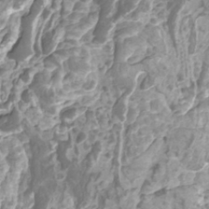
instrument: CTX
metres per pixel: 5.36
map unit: Htu
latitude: -10.2551
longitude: -74.1200
